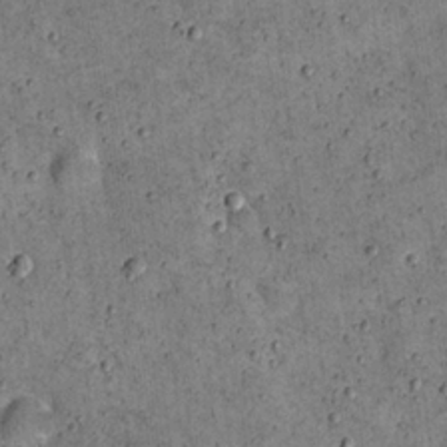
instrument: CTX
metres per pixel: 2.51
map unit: eHh
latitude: 21.5371
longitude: -65.1781
